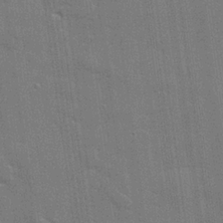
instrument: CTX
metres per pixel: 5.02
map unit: lHvf
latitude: 23.6505
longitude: 142.1605
